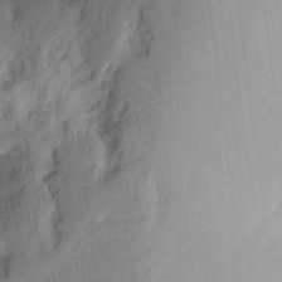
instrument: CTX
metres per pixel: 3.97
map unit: Ht
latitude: 9.2537
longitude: -74.8002
